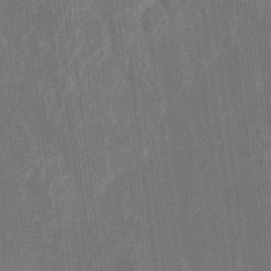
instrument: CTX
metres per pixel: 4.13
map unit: Htu
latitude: 0.7246
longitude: 147.3132
